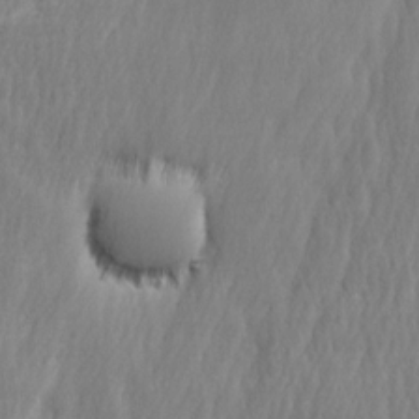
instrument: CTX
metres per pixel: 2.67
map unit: Ave
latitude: 15.1026
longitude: -135.8961
